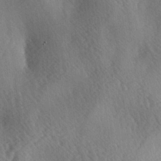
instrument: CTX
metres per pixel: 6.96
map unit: lAa
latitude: -3.8989
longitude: -126.1767
